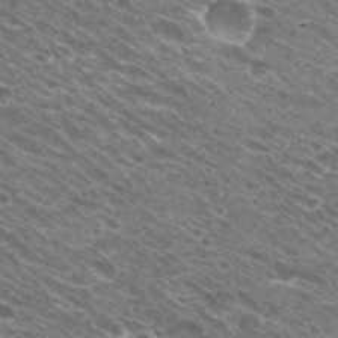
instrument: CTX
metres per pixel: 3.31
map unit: Hto
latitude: 30.6869
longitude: -43.6505
